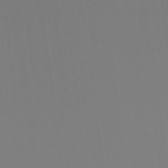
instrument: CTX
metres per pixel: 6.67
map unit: Ht
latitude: -15.7856
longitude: -48.5924
